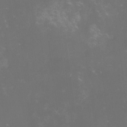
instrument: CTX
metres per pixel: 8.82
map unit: lHvf
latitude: -13.7289
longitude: -101.1781
